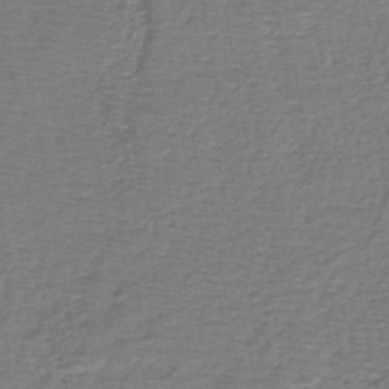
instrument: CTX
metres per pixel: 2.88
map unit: lHb
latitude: -44.8597
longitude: 57.4454
